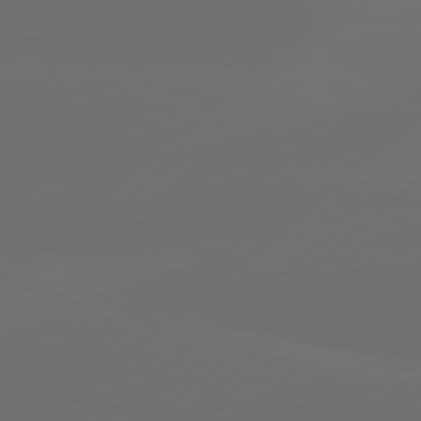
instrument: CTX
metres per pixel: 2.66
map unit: Hpe
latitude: 78.2334
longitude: -132.3467
